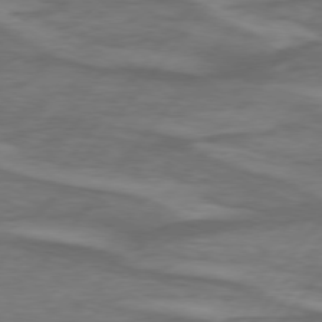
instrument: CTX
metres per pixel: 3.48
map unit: lApd
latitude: 74.9703
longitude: -78.4979
